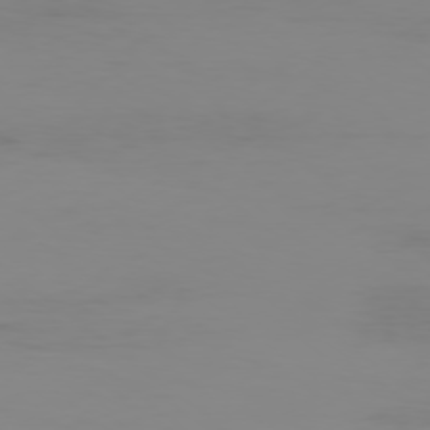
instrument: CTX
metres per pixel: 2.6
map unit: Ap
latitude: -78.5384
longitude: -95.6505
